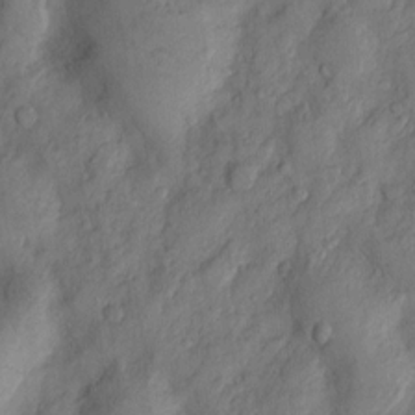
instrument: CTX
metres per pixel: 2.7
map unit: Htu
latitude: -3.9556
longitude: 158.9730
